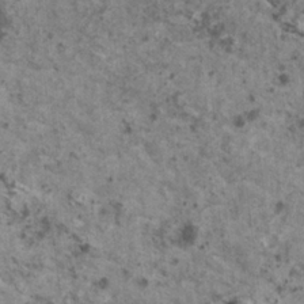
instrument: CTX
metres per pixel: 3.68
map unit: HNhu
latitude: 2.4601
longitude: 4.4440
